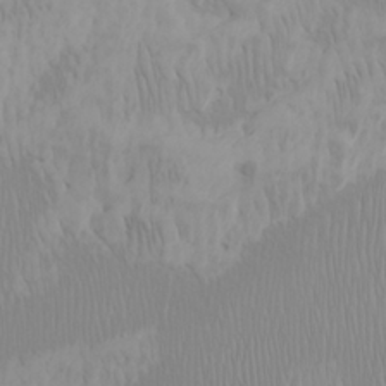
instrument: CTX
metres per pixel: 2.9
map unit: Htu
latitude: -6.9164
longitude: -70.4601
